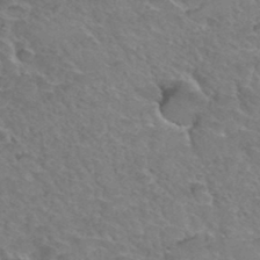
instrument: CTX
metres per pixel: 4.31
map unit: Hto
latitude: 35.7638
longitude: -47.2537
